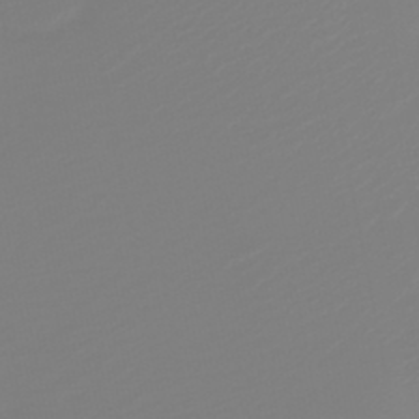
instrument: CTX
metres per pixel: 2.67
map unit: HNb
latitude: -46.1794
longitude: 56.2550
